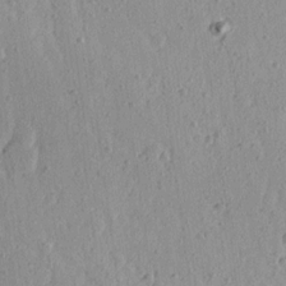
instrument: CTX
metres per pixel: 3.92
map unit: Ave
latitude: 15.8017
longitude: -105.1970
